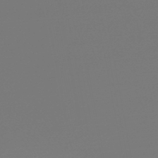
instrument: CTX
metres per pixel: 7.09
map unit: lHb
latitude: -46.4251
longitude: 66.0472
